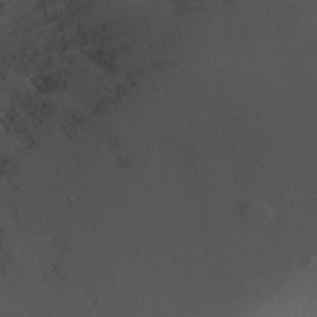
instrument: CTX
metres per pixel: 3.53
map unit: Ht
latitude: 2.1200
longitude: -19.3292
